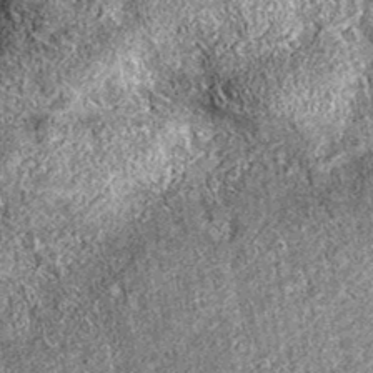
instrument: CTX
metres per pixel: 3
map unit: eAb
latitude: 36.1200
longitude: 111.9178
